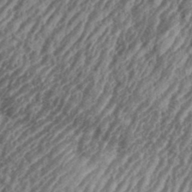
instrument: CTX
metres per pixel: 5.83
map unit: eHh
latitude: 36.4790
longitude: -135.5749
